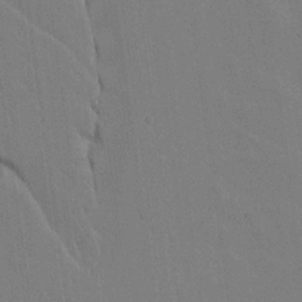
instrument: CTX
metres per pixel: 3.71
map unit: lAvf
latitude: 14.7247
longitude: -126.8002
